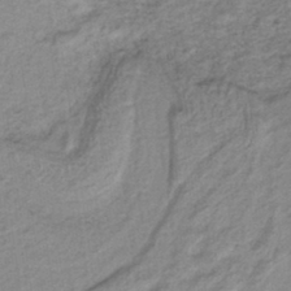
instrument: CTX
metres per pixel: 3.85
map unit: lHb
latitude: -40.4251
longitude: 52.8408
